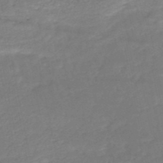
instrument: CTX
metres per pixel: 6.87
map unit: HNb
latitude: -50.9164
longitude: -39.0458
